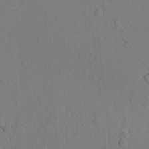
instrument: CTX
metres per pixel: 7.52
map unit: lAvf
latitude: 8.3090
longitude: 165.9367
